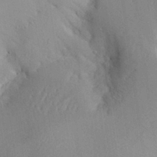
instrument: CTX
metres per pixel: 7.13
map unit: Aa
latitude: 29.8961
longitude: -133.7072
